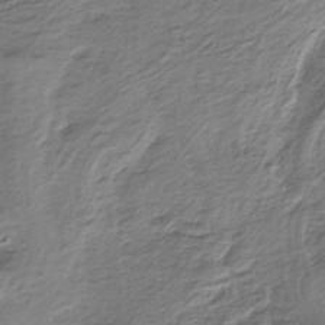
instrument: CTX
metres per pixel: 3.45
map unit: HNb
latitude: -34.0850
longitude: 58.3306
